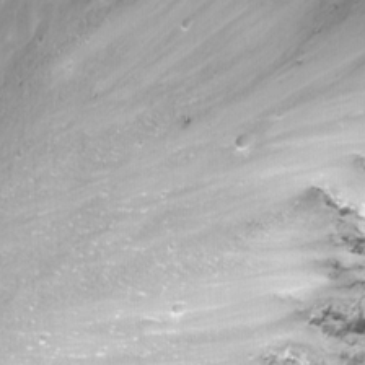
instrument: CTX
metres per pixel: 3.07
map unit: Nhu
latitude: -12.2551
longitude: -61.9528
